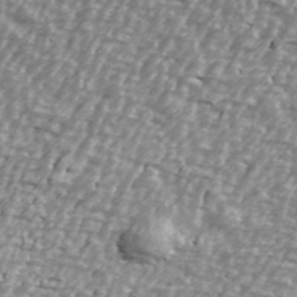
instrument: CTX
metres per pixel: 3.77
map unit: Ave
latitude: 40.4978
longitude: -112.4601
